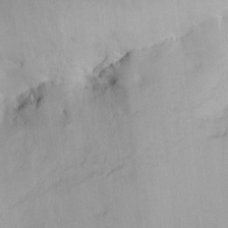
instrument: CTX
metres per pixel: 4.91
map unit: HNhu
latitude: 7.5938
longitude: 9.9178
